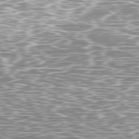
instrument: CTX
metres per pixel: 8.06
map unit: Ap
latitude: -79.4832
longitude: -71.7638
